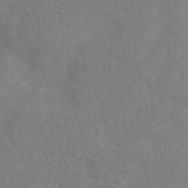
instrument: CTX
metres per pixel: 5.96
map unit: eAb
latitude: 49.2915
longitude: 119.5588
